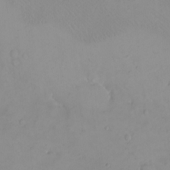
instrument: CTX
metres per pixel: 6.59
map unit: eHh
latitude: -9.1431
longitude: -68.6490
